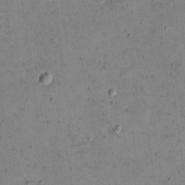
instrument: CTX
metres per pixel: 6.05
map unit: eHh
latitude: 21.8206
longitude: -65.9339
